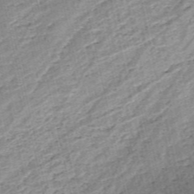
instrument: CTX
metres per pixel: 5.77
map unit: HNb
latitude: -53.8989
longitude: -47.1404
